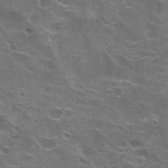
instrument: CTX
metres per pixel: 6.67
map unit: Hto
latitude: 22.1767
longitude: -41.8772
